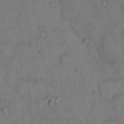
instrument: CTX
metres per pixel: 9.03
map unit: Hto
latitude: 11.5938
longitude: -58.9514
